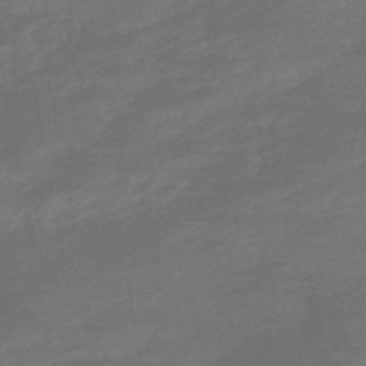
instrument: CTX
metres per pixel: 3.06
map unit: HNhu
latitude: -46.9164
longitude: 90.3684
